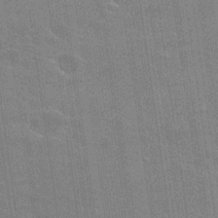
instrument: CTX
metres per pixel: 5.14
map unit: Hto
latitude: 26.0633
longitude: -43.4427
